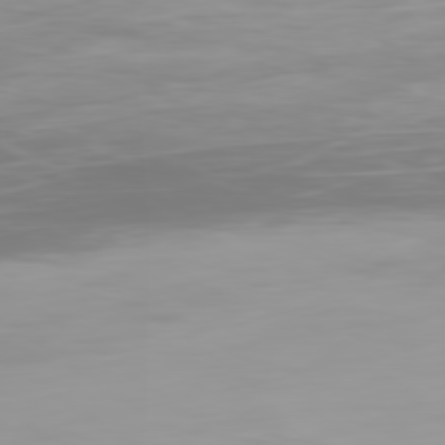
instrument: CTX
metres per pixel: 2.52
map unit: Ap
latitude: -79.8422
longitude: -68.5546
